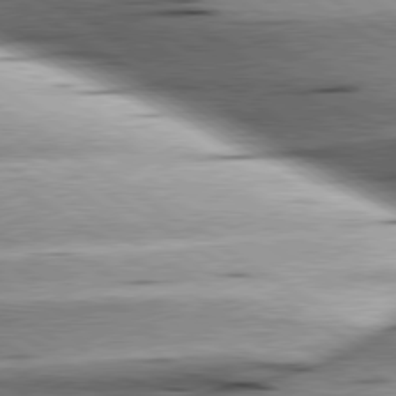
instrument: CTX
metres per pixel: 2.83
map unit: lApd
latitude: 79.7828
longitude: -155.9150
